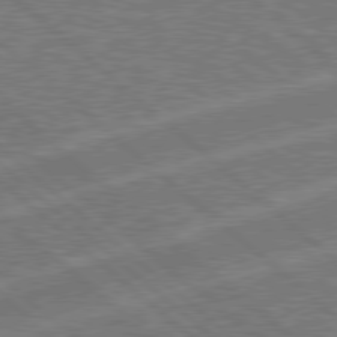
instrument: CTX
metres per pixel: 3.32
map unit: Hpe
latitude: 78.6491
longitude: -152.1578
